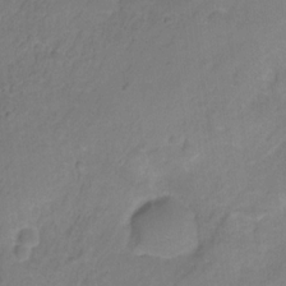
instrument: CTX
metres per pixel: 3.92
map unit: HNhu
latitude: -28.1039
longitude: 75.1432
